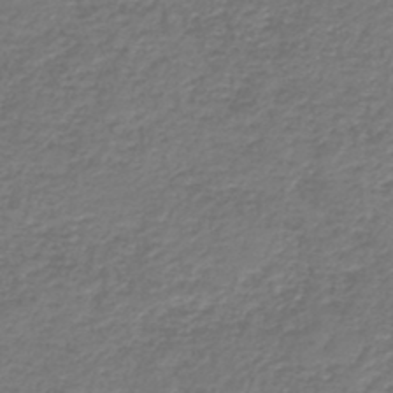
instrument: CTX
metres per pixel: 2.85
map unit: HNb
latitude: -42.9541
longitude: 49.9367
